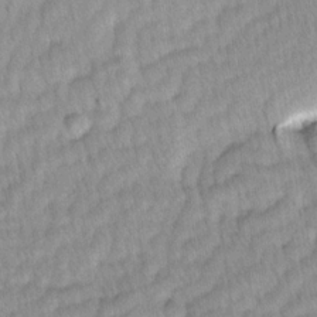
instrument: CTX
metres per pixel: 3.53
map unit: Ave
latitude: -1.2754
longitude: -113.9150
